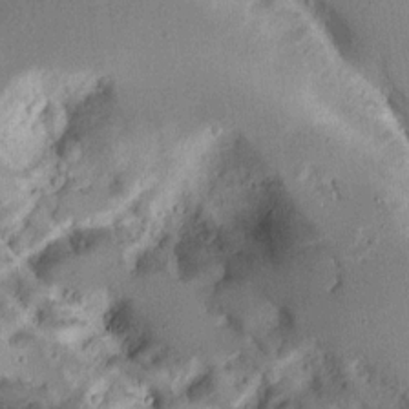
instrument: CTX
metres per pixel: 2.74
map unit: Ave
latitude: 13.2348
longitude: -138.4034
